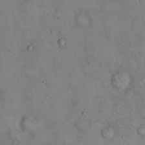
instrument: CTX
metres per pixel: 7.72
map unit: Hto
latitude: 14.2145
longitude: -60.2711
